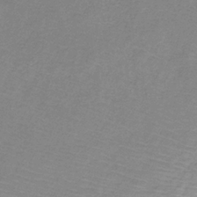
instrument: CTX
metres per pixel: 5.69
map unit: HNb
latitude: -34.1417
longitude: 55.6722
